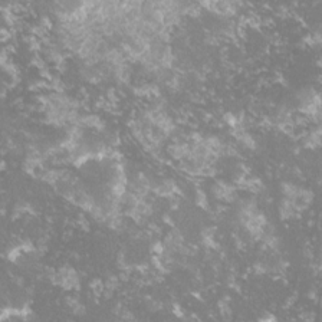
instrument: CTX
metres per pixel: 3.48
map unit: lHvf
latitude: -15.4077
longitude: -100.0255
